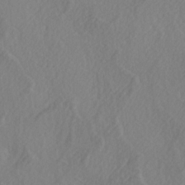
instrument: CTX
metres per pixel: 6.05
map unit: lAa
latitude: -4.2928
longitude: -123.4804
